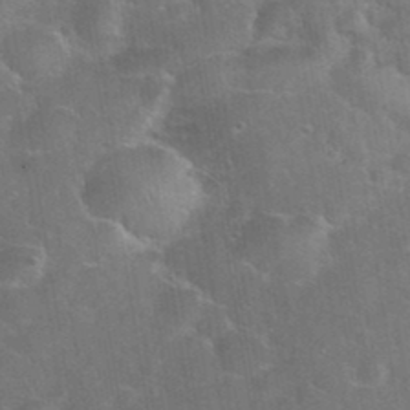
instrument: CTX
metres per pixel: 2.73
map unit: eHh
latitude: 37.4993
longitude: -64.8758
